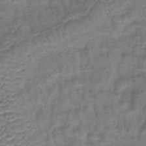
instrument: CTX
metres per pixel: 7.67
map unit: lHb
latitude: -42.0661
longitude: 78.5195
